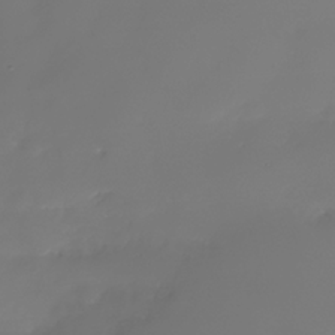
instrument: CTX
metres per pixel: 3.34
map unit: Nhe
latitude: -36.9919
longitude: -113.7261
